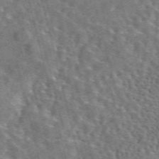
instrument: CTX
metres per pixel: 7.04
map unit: eAb
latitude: 44.3089
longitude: 111.3320
